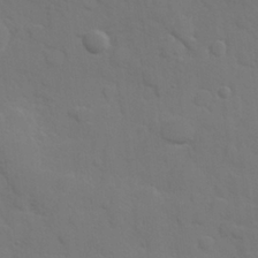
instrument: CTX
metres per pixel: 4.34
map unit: Hve
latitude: 25.5749
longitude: 148.3496
